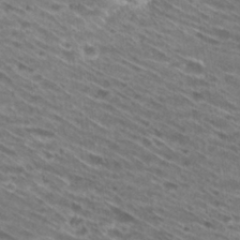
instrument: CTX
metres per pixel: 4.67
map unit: Hto
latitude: 29.4615
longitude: -45.9528
